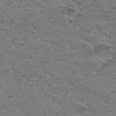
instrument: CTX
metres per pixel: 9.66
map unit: Hto
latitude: 30.1389
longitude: -48.3467
